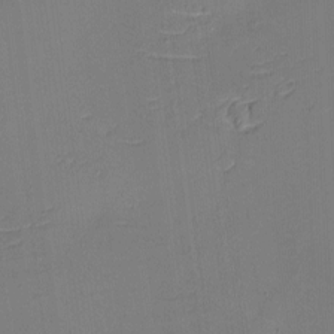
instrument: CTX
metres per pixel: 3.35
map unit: eHh
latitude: -3.8611
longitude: -79.9150
